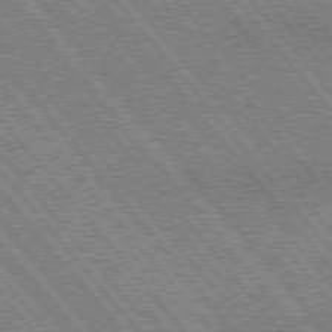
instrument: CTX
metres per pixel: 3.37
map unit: lApd
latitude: 75.1970
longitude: -49.5371
